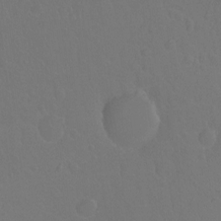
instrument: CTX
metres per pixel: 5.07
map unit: Hto
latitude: -3.4454
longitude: -34.8191
